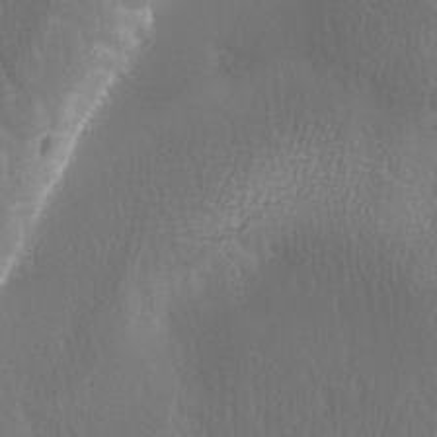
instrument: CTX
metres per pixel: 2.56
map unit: Ave
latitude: -7.2187
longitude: -122.5357
